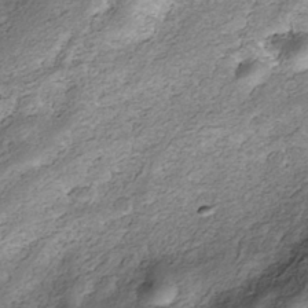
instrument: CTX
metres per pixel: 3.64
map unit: Nhe
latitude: -39.4077
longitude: -116.8002
